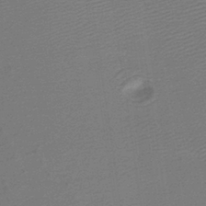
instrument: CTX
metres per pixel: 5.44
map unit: lHb
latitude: -38.0094
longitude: 56.7085
